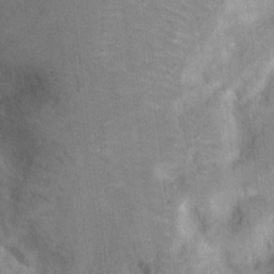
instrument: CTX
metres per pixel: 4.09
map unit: Ht
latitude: 5.4048
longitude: -37.0837
